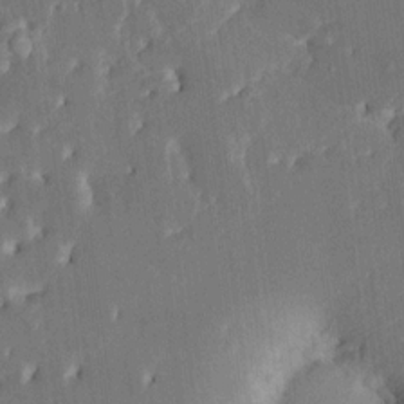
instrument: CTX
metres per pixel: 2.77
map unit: HNhu
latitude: 5.7450
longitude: -6.3089
